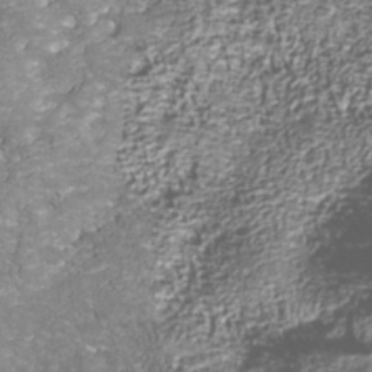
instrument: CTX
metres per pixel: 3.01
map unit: Nhu
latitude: -39.2754
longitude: -83.3103
